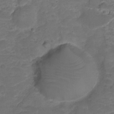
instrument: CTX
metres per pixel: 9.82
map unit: HNhu
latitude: -21.1431
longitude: 85.1809
